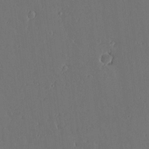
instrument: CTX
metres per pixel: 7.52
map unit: lAvf
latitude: 16.0633
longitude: -126.0255
